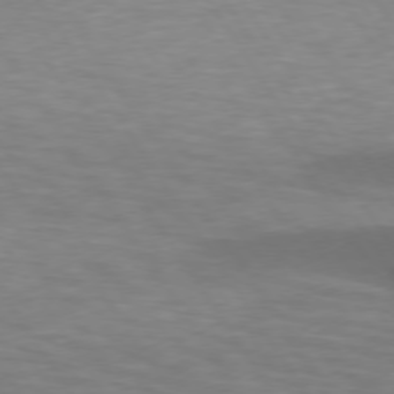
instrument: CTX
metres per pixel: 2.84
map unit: lApd
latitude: 74.3467
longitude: -53.8017
